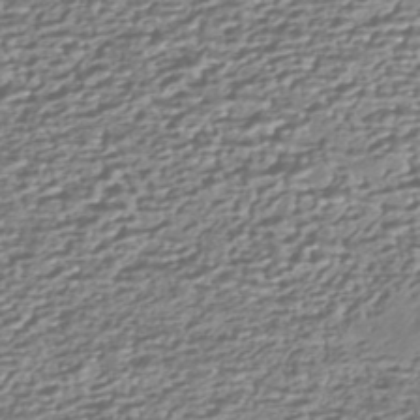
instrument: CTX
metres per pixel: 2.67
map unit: HNhu
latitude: -43.7288
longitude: 98.5385
